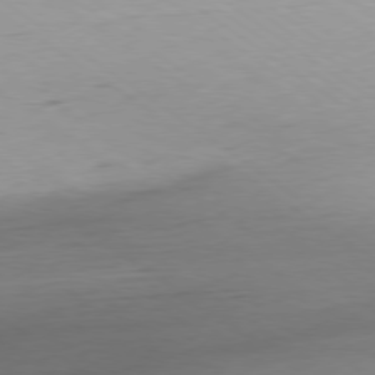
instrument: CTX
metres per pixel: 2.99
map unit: Ap
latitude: -79.3698
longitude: -94.1200
